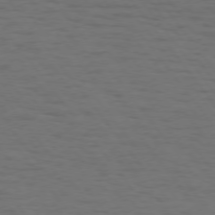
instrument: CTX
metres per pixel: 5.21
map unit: Hpe
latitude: 74.4601
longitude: -131.5938
